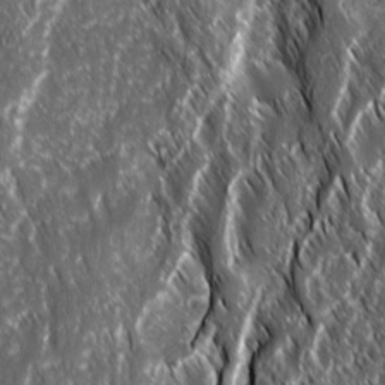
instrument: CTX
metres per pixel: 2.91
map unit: Ave
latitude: 15.2537
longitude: -134.0633
